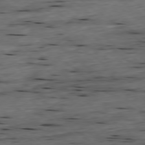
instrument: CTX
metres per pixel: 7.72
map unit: Ap
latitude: -79.0486
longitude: -90.2711
